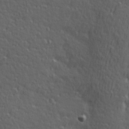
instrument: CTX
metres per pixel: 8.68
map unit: Hve
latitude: 24.4790
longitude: -96.9136
